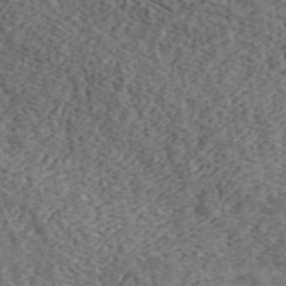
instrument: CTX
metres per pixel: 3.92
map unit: ANa
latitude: 45.0080
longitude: 45.6155
